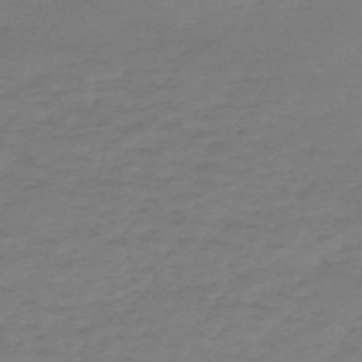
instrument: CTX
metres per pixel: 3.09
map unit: HNb
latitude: -55.1242
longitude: -40.8002
